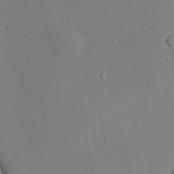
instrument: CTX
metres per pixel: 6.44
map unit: lHvf
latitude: 21.0837
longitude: 145.2376
